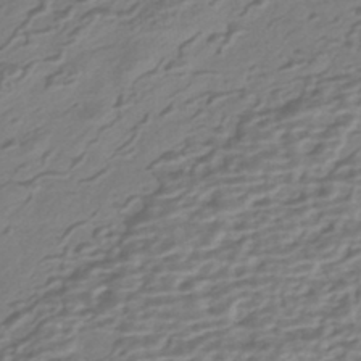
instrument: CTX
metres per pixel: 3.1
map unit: HNhu
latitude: -42.8030
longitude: 100.6896
